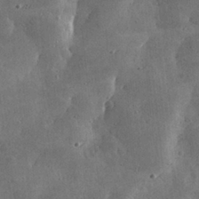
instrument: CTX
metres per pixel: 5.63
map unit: lHvf
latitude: 31.8773
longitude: -91.9906
